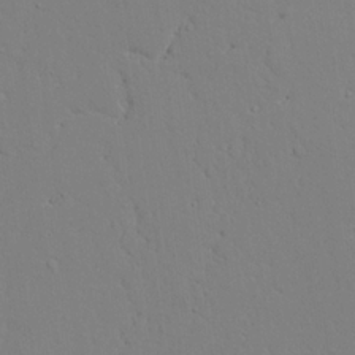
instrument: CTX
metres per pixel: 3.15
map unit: lAvf
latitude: 24.8757
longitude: -109.6127
